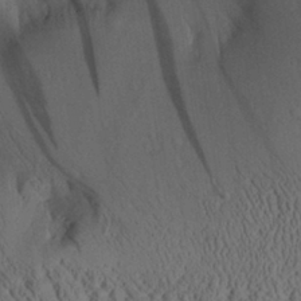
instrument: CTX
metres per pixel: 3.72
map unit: Aa
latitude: 28.8569
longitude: -135.7827
